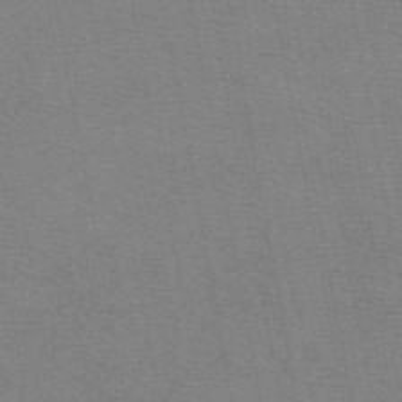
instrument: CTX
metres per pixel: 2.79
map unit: eAb
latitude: 50.0444
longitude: 105.1998
